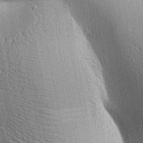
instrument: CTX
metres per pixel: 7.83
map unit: lAa
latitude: -7.8611
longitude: -124.4601
